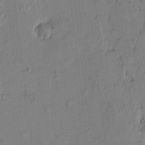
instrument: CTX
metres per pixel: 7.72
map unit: Htu
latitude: -1.0676
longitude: -176.9325
